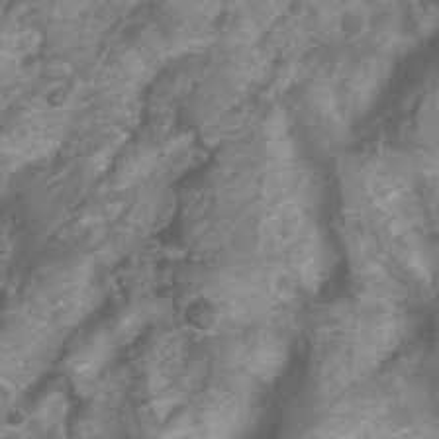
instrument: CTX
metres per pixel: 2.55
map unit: Nhu
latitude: 6.7435
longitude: -20.7435
